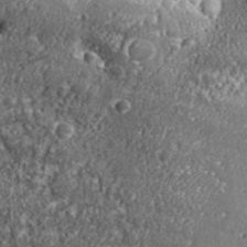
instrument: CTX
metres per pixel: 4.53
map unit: Aa
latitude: 32.4034
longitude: -134.4790
